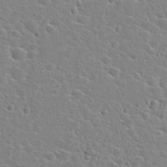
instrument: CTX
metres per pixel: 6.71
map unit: Hto
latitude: 24.3845
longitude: -46.5357
